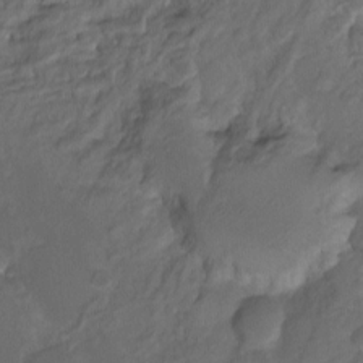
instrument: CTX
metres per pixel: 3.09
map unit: Hto
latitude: -7.7477
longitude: -40.6490
